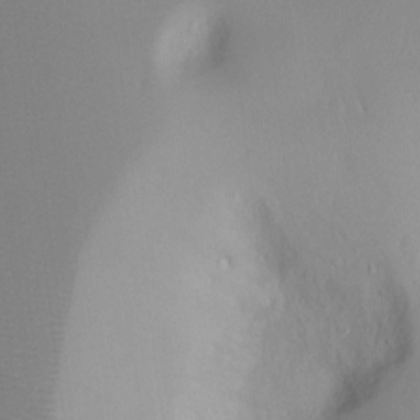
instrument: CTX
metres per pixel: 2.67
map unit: Ht
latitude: -7.5588
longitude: -28.1200
